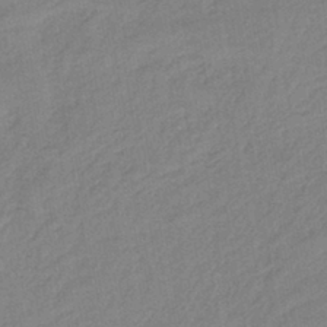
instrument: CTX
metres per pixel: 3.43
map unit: lHb
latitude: -40.5951
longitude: 67.9556
